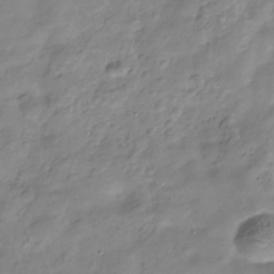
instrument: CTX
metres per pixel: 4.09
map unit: Hve
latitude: -32.0472
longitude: 90.4818
